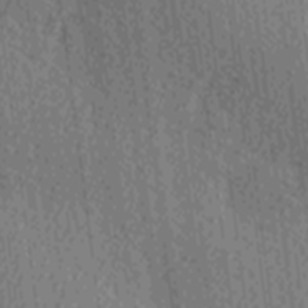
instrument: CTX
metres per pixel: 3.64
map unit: Ave
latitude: -7.2754
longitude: -123.3860
